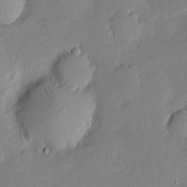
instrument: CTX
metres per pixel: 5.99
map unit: eHh
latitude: 4.2145
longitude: -71.2915
